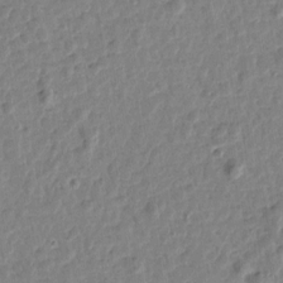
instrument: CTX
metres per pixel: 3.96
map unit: Htu
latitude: 1.4615
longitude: -178.7813
